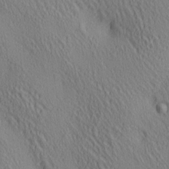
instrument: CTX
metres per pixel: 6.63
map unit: lAa
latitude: 5.1403
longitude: -117.0647
